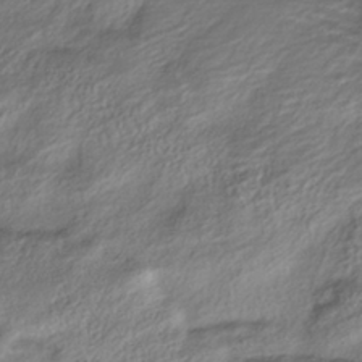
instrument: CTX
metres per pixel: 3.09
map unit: HNhu
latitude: -41.6722
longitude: 105.7099
